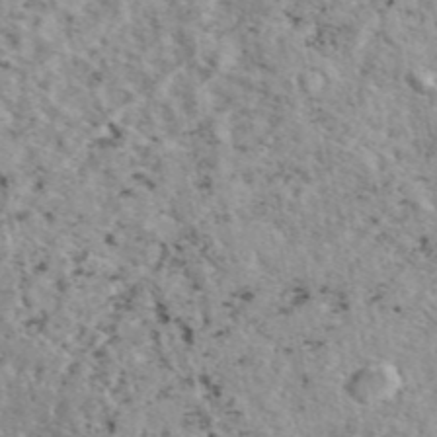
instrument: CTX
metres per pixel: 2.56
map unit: eAb
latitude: 45.3104
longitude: 112.0283
